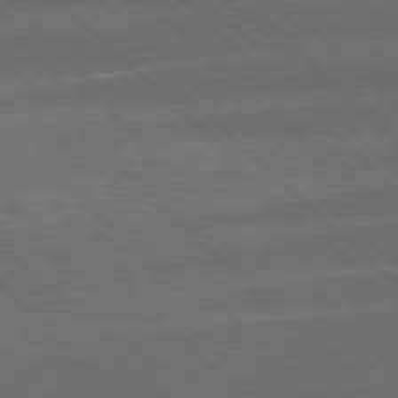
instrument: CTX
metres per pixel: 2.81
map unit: Hpe
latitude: 77.2726
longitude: -156.9891
